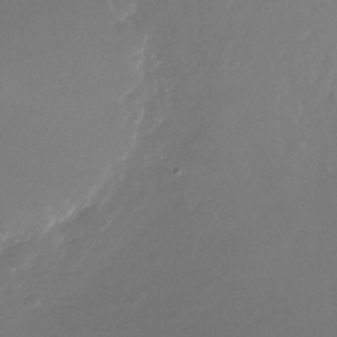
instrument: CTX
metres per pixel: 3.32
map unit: Nhu
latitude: -28.1795
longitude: -72.2712
